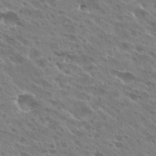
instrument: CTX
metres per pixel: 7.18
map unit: Hto
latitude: 26.5168
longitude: -40.8191
